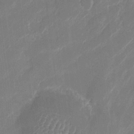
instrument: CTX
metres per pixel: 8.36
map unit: eHh
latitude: 9.8395
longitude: -70.5923
